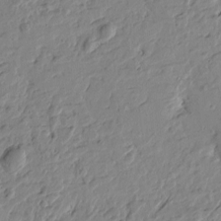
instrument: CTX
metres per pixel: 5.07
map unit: Htu
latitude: -1.6533
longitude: -178.3279
